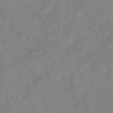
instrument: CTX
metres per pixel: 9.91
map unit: eHb
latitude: -36.2172
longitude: 76.8786
